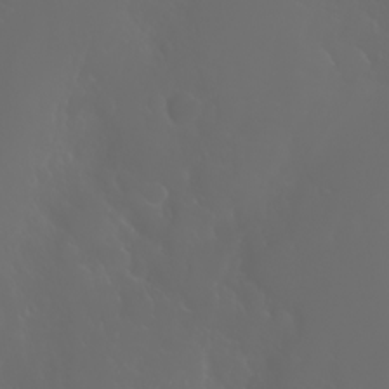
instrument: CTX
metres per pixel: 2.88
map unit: Htu
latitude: -1.4644
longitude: -75.8205
